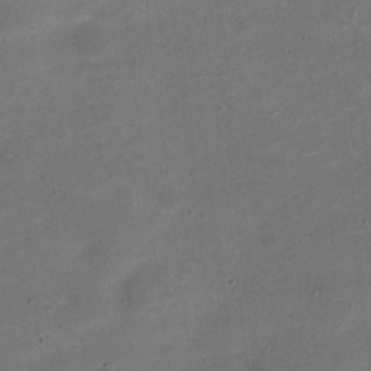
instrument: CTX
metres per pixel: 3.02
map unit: Nve
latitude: -21.4832
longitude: 104.6896
